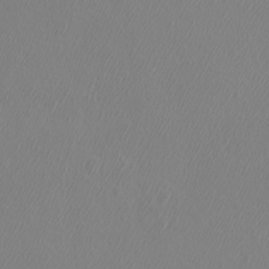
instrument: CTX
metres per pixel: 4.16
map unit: Htu
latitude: -4.8786
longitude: -72.4601
